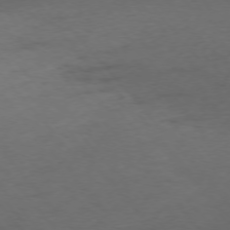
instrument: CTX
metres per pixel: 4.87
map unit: Ap
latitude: -75.8045
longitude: -66.3089
